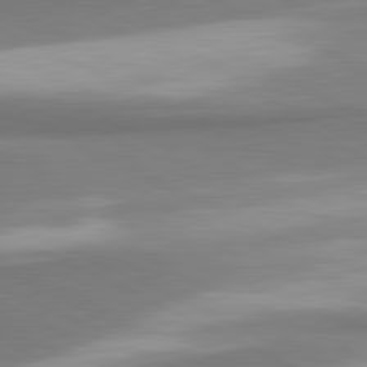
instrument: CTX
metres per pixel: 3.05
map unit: lApd
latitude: 81.2159
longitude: 167.1053
